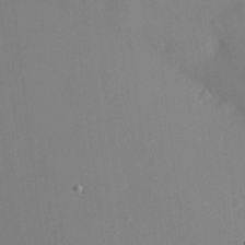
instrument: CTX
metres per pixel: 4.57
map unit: HNhu
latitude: 13.8583
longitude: 13.8611
